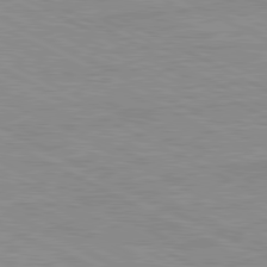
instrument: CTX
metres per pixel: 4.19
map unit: Ap
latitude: -82.1417
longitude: -72.8569
